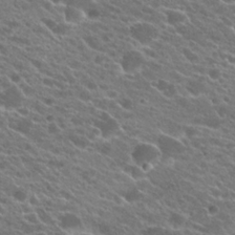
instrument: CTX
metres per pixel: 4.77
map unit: Hto
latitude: 23.0647
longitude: -37.8584
